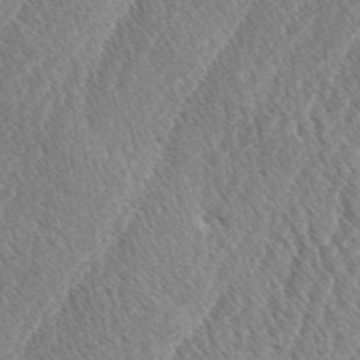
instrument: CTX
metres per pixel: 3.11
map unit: lAa
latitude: -2.9919
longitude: -129.3293
